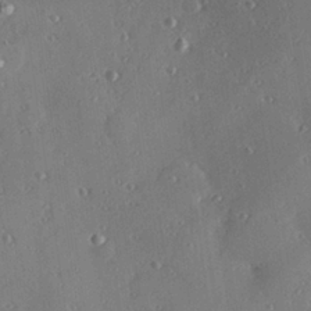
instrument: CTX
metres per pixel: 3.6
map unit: Hve
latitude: 26.2334
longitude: -93.4615
